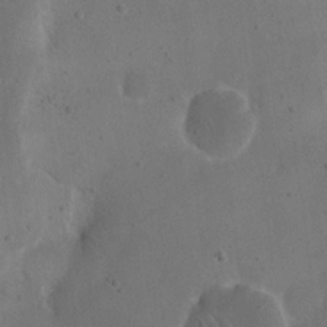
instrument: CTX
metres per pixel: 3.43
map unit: eHh
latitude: 19.3670
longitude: -64.8191
